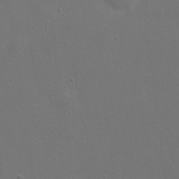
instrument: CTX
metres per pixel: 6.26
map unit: eHh
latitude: 23.3293
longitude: -69.7072
